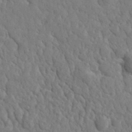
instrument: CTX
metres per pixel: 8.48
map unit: lHvf
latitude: 35.3481
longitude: -87.1403
